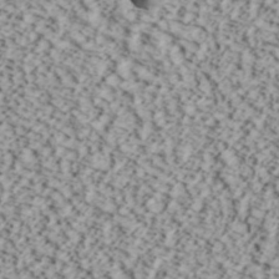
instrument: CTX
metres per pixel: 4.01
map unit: ANa
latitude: 40.6112
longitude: 30.1228
